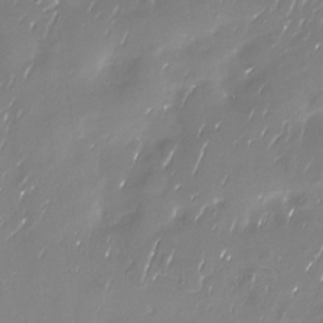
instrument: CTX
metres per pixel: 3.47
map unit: Nhu
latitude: -29.9367
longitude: -77.4426
